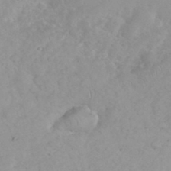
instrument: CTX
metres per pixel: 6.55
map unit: eHh
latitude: 35.9528
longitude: -63.7639
